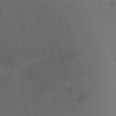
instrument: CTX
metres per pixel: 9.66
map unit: Nhu
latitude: -11.5588
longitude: -64.9892
